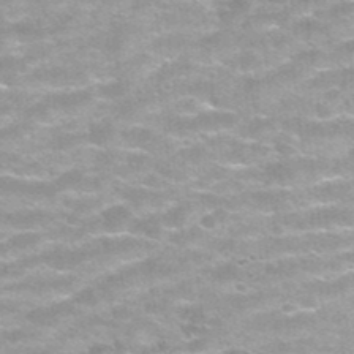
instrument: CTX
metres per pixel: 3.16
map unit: Hto
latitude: 35.5749
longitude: -53.0269
